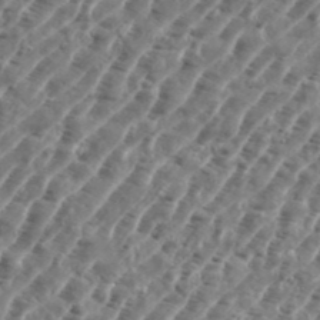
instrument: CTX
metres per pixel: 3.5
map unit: eHh
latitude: 35.8394
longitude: -135.4048
